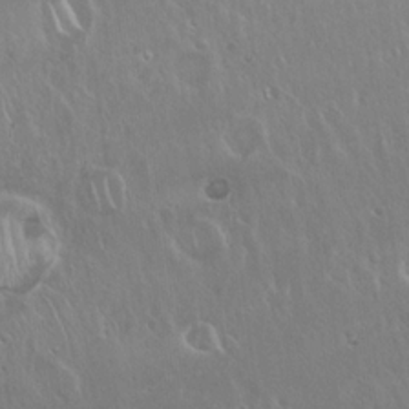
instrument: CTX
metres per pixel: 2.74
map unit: Hto
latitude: 18.7813
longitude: -57.4426
